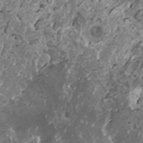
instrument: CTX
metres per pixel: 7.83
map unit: HNhu
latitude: 0.9891
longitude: 6.0661
